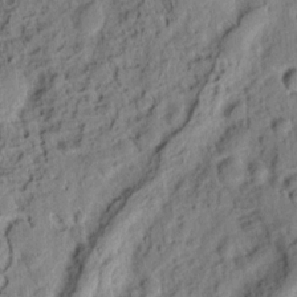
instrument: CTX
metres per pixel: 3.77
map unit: Ht
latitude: 8.0822
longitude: -75.5938
